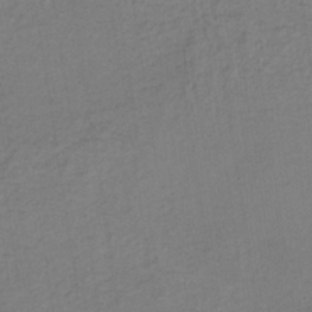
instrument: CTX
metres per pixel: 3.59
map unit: lHb
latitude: -35.8233
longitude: 67.1431
